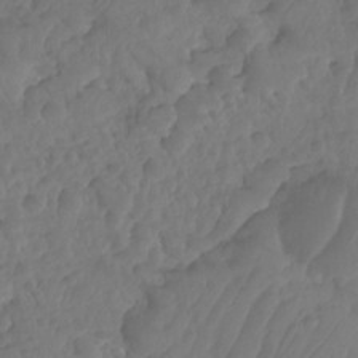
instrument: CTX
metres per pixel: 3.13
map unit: HNhu
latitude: -24.6140
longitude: 50.1606
